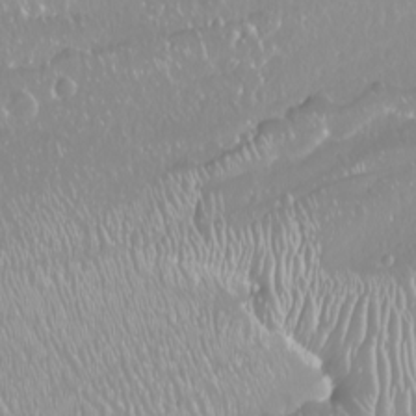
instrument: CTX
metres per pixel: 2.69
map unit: Nhu
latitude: -10.2928
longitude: -68.4223
